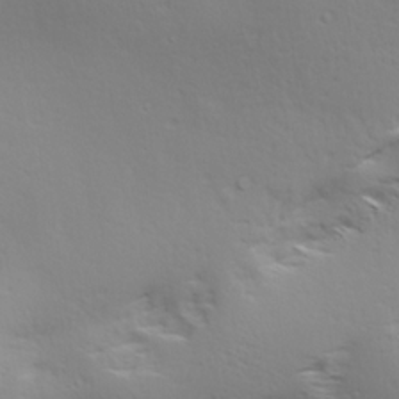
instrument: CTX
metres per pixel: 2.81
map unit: Ave
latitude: 17.2726
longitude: -138.5924
